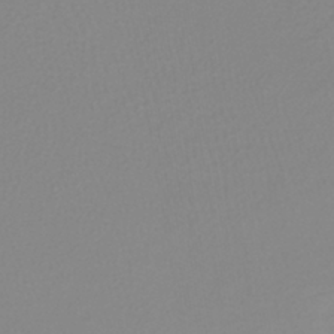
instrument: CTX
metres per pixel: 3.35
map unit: lHb
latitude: -40.9919
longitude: 60.0283
